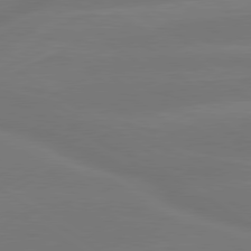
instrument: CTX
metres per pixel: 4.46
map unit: lApd
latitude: 79.8017
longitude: -149.8394
